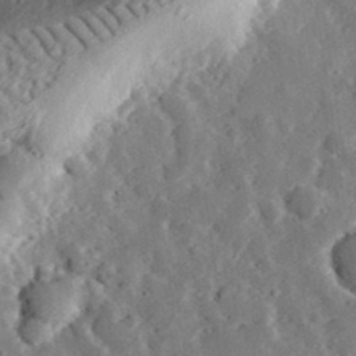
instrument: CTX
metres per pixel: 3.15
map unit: lHvf
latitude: 33.4049
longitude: -83.3292
